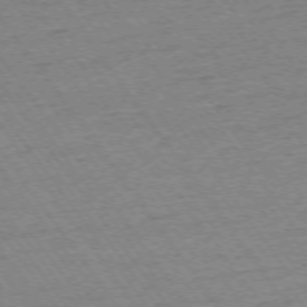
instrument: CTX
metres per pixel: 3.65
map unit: Ap
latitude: -74.2551
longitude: -82.6679
